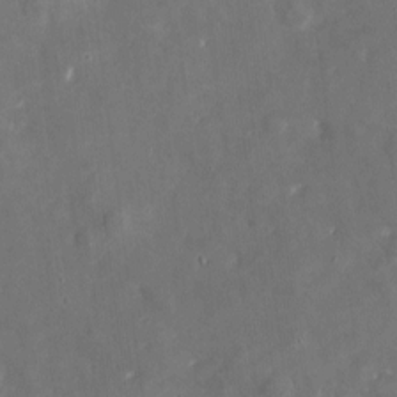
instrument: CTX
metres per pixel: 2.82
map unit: eHh
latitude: 4.8758
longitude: -70.0633
